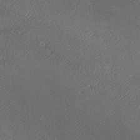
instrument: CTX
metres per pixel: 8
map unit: Ave
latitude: -6.4818
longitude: -123.2537
